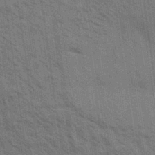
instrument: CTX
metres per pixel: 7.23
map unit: Aa
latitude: 32.7813
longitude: -139.6883
